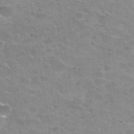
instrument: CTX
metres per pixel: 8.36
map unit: Hto
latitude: 34.0255
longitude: -48.9325
